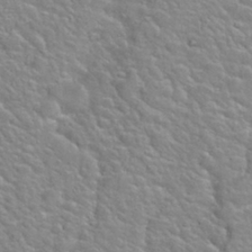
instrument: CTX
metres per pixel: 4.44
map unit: Nhu
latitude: 28.0255
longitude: -53.3860
